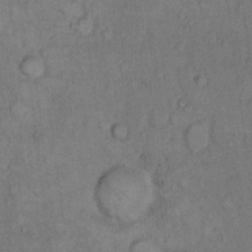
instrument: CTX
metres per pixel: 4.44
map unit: Hto
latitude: 9.0081
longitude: -59.2537
